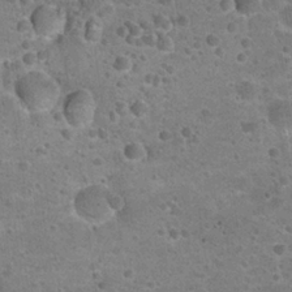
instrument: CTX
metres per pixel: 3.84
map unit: Hto
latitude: 22.1767
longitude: -49.0269
